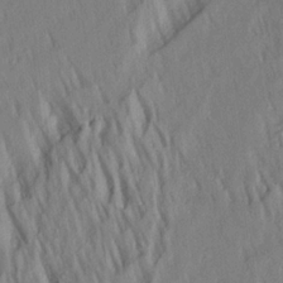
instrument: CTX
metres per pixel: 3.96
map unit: Aa
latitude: 18.5545
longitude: -148.5924
